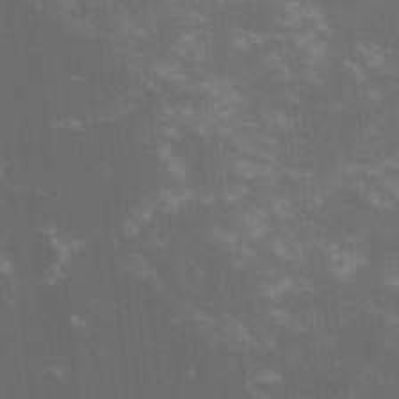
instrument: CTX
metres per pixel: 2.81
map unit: lHvf
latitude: -14.3873
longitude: -101.8772
